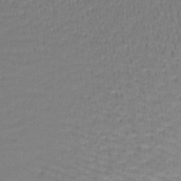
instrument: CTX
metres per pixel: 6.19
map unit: lHb
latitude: -42.7841
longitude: 58.9919
